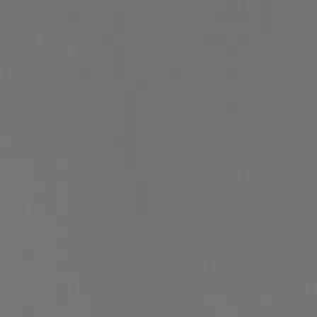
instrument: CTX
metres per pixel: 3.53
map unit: Hto
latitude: -7.8611
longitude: -51.4615
